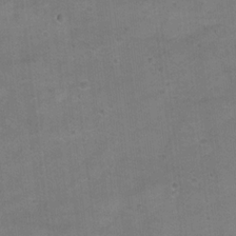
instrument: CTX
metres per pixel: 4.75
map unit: Hto
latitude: 17.3860
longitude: -39.0269
